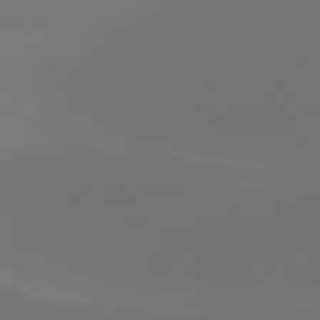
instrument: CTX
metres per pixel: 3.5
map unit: Hpe
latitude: 78.1011
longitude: -128.8191
